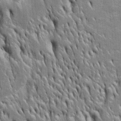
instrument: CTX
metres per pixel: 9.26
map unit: Htu
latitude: -4.7841
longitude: 150.8785
